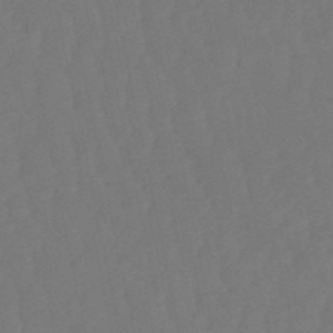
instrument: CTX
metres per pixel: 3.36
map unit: eHb
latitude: -50.6896
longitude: 77.4076
